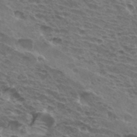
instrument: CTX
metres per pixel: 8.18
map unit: Hto
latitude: 33.7261
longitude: -41.2914
